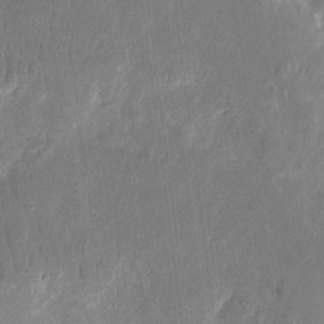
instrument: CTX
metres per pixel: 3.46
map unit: eHh
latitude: 10.7057
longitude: -72.2145
